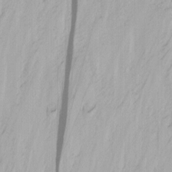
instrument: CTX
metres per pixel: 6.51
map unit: Nhu
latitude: -1.8234
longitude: -74.0822
